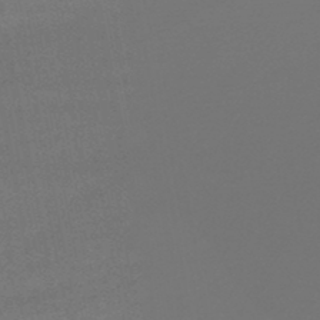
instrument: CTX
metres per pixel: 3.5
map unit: lHb
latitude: -47.7855
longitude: 62.6329
